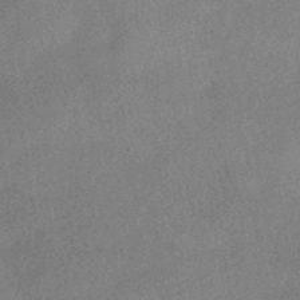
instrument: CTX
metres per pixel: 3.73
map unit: HNhu
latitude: -40.5196
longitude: 98.1417
